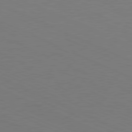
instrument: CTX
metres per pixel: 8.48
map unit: Ap
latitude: -81.6533
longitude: -61.6883
